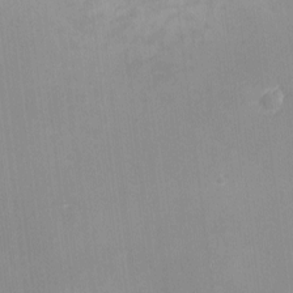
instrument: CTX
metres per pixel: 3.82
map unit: eHh
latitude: -2.3306
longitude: -79.9906
